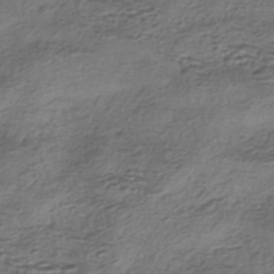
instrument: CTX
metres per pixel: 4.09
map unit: eHh
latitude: -42.1794
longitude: 117.8044
